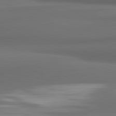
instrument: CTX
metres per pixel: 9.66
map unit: lApd
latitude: 81.8016
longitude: 171.4266
